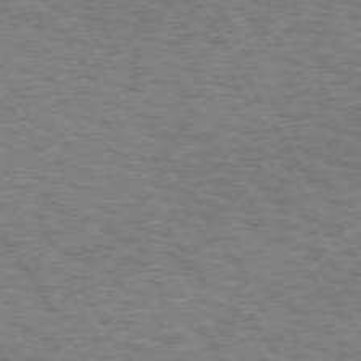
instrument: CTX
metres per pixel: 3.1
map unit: Hpe
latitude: 72.9892
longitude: -129.1592
